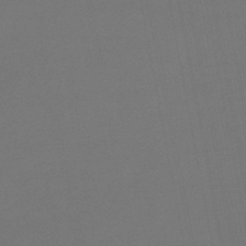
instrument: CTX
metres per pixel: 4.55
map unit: lHb
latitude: -47.5021
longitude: 74.2173
